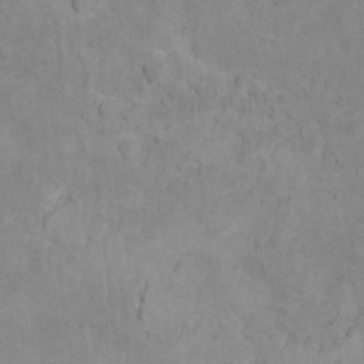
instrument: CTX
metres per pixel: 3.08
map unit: Ht
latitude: 10.5735
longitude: -32.9514
